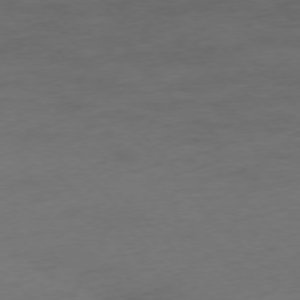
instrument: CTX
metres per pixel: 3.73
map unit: Ap
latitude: -76.8408
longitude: -71.3670
